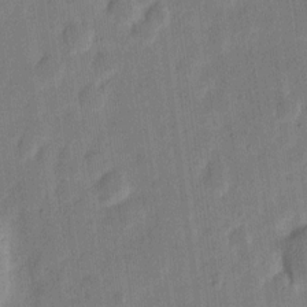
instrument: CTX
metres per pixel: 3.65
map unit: eHh
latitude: 6.8191
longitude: -70.8380
